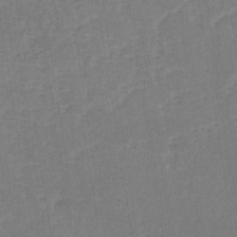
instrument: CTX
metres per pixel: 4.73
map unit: lHb
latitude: -36.0850
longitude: 72.8786
